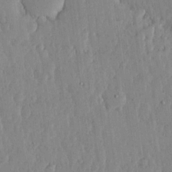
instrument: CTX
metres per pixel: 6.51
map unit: lHvf
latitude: 17.1970
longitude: -115.8583
